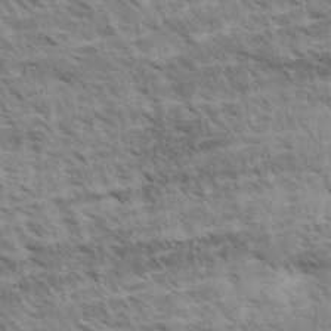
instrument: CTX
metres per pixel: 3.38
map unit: Aa
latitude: 33.1214
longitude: -140.5923
